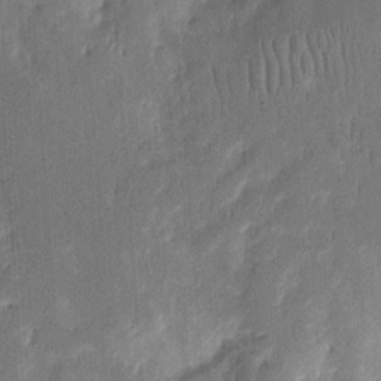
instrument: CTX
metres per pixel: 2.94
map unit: eHh
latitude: 8.2523
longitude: -73.4238
